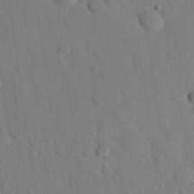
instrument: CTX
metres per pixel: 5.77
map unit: eHh
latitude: 26.5924
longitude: -79.8395
